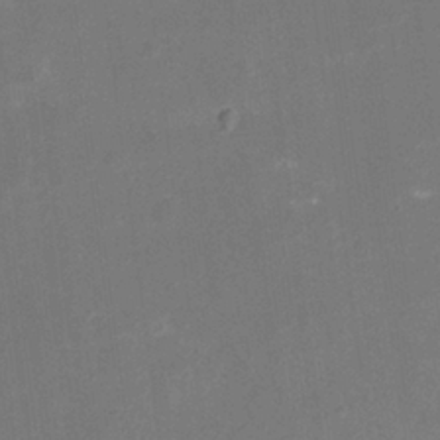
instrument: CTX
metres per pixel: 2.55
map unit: Nhu
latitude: -16.4251
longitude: -56.4601
